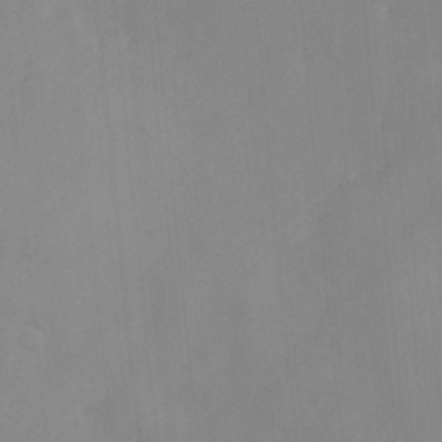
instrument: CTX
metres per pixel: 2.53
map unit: Ht
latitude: -0.7086
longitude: -34.8758
